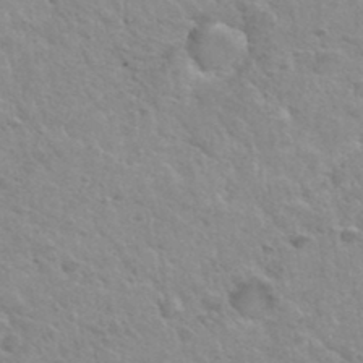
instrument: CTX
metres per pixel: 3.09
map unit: Hto
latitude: 35.3670
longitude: -50.3467
